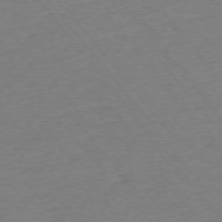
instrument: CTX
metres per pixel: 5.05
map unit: Ap
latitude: -75.1620
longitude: -81.5749
